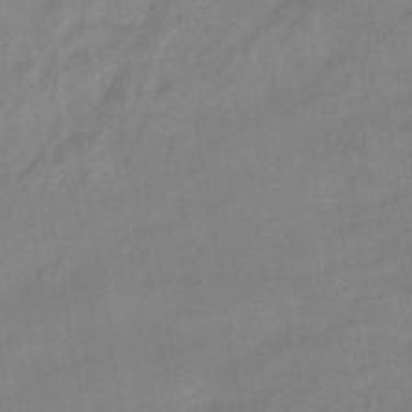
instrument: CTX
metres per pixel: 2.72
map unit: eHb
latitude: -45.7667
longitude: 85.1431
